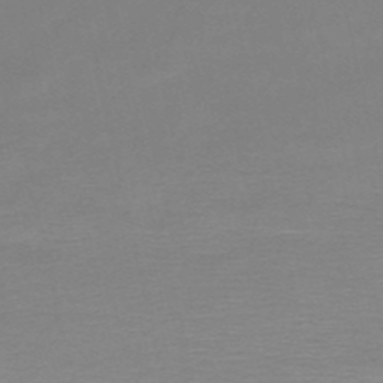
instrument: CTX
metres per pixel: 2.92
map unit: HNb
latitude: -51.2187
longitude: -46.2901
